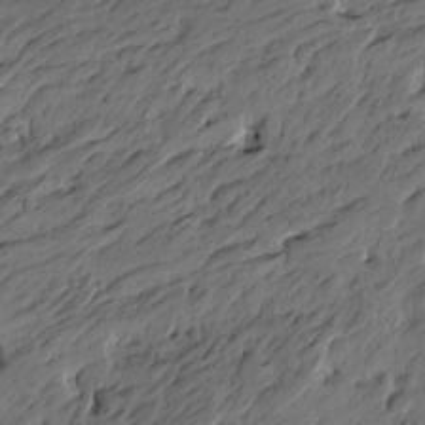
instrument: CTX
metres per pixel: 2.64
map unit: Htu
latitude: -6.4629
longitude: -179.3104
